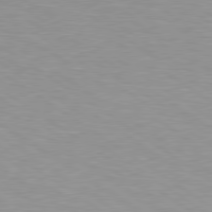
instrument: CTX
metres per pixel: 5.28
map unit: Hpe
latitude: 79.3482
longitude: -154.4601
